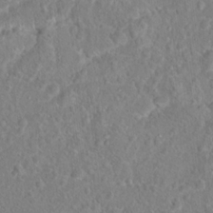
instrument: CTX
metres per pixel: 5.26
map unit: Hto
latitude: 16.8380
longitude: -41.3859
